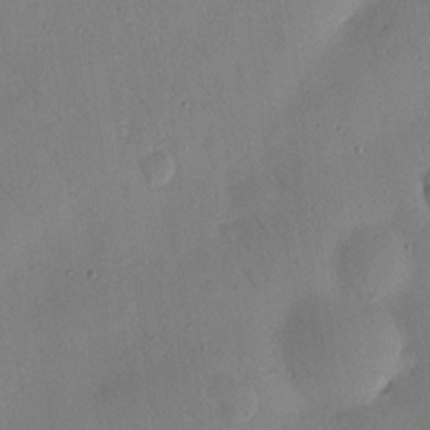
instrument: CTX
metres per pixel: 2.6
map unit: Nhu
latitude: 14.3846
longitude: -78.6302
